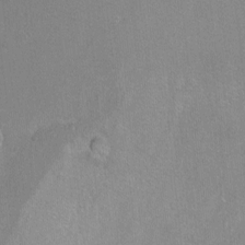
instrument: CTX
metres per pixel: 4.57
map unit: Hto
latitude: -6.2550
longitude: -35.8205
